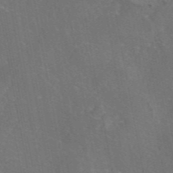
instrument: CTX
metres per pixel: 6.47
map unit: eAb
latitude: 45.9150
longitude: 108.1417
